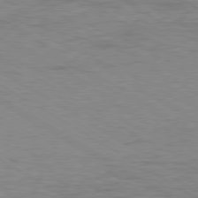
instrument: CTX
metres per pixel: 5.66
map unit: Ap
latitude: -80.3684
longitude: -52.6302
